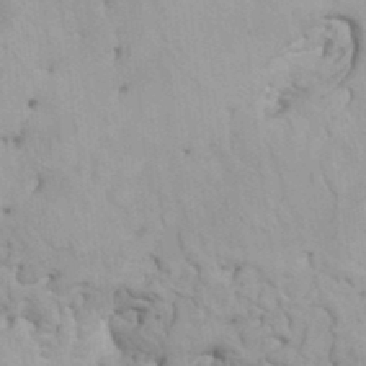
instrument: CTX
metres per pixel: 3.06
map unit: HNhu
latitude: 6.4412
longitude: -1.9717
